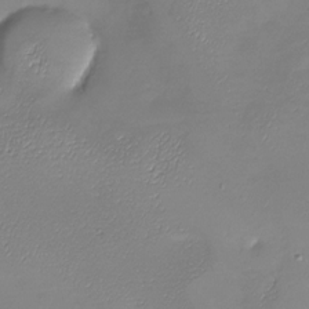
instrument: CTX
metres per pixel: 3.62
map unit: Nhu
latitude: -28.2740
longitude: -58.9514
